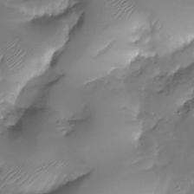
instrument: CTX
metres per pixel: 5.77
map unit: Nhu
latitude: -28.2173
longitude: -59.8394
